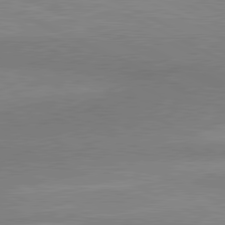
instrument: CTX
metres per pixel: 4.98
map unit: lApd
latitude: 80.7624
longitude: 166.2739
